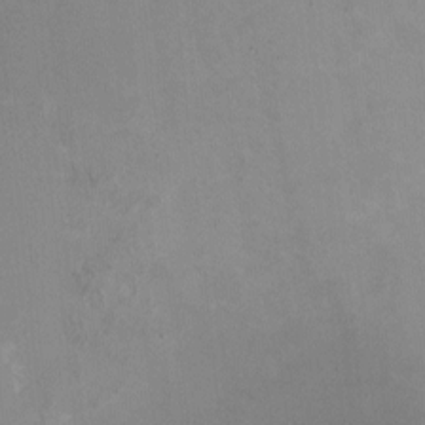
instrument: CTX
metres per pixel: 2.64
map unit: HNhu
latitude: -1.5022
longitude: -3.3859
